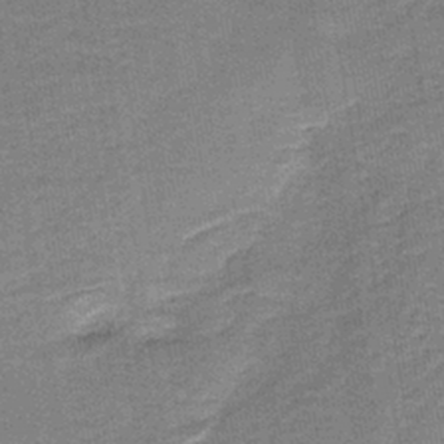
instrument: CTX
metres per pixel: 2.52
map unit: HNb
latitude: -38.6141
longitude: 50.5763
